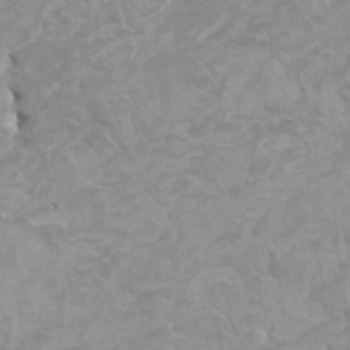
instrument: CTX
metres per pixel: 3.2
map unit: HNhu
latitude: 3.9150
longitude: -2.6679
